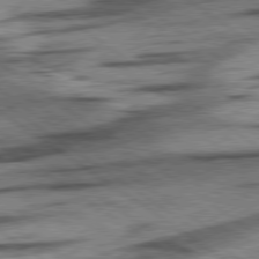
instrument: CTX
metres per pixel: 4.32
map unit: lApd
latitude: 78.4790
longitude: -53.5749
